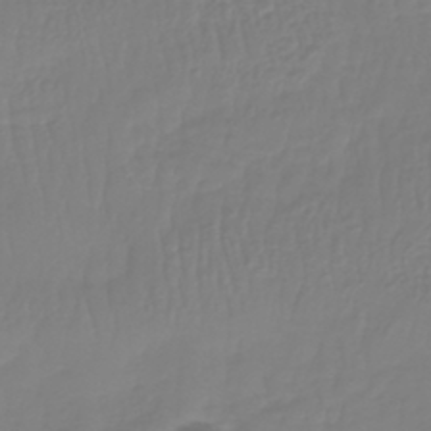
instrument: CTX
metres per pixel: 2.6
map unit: lHb
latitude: -42.2172
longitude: 60.4818
